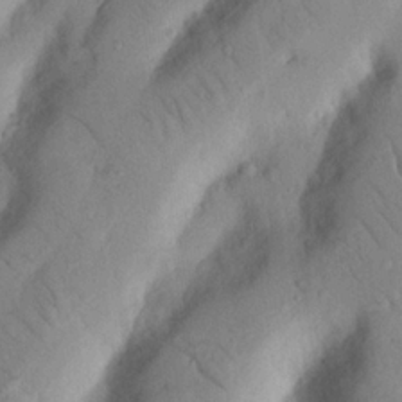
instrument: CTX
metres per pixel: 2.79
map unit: Nhu
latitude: 19.8961
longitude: -76.8758
